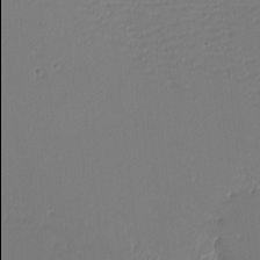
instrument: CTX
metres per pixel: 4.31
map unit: eHh
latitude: -4.1416
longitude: -85.9906
